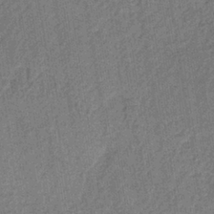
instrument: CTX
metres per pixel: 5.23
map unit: lHb
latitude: -35.8044
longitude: 62.9352
